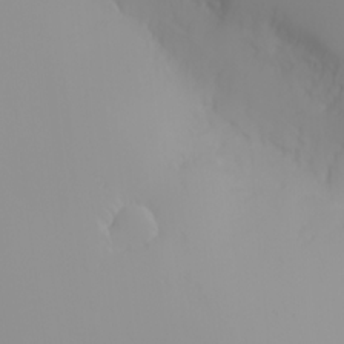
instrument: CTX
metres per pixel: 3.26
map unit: Nhu
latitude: -0.0661
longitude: -75.8961
